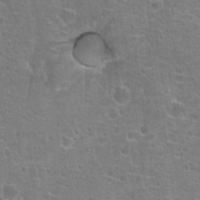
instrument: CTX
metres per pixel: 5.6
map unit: Hto
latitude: 18.6301
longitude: -41.4426
